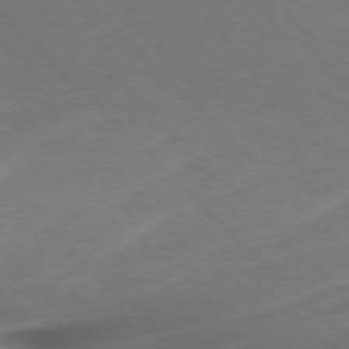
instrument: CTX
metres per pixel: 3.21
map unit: Ap
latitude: -77.4832
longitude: -69.4238
